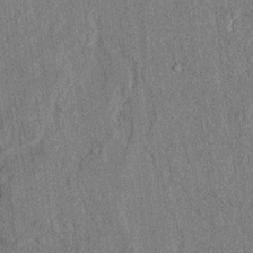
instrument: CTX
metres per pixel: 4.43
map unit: lAvf
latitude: 4.8947
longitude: 169.7477
